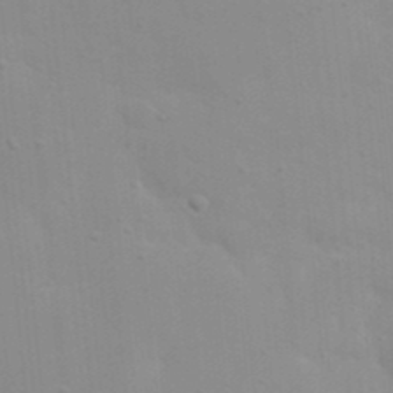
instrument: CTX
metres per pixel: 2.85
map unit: eHh
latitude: 20.4601
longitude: -64.3278
